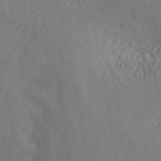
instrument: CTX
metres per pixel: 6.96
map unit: ANa
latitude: 42.7246
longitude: 53.1998
